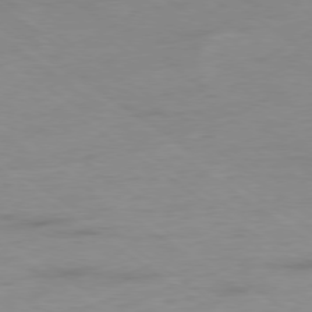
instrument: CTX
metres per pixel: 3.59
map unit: Hpe
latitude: -78.7841
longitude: -22.4601
